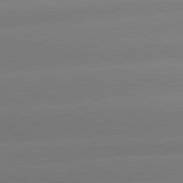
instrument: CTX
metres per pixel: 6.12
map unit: lApd
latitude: 80.7435
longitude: -151.0269
